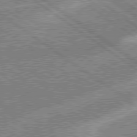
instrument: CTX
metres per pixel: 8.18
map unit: lApd
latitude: 78.9892
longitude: -169.6316
